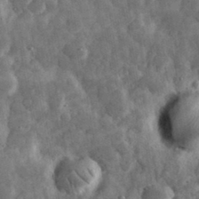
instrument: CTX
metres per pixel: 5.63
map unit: eHh
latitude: 33.4615
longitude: -70.1767
